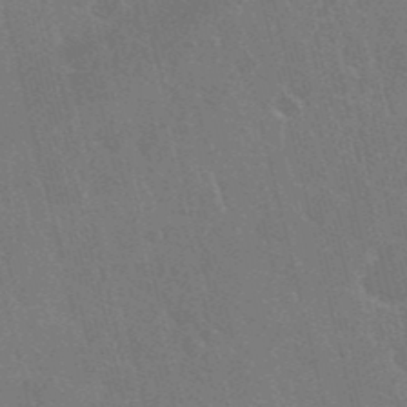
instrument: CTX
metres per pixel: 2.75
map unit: Nhu
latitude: 28.0822
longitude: -62.1389
